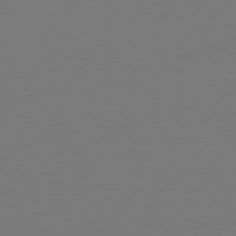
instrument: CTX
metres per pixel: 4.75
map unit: Hpe
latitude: 75.7828
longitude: -139.6316
